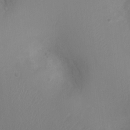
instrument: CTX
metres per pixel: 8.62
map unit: Ht
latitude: -2.6140
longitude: -16.1011
